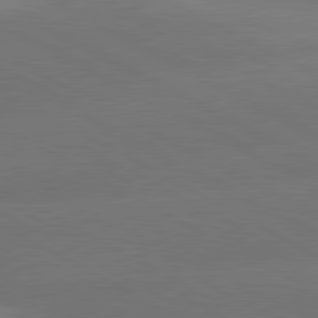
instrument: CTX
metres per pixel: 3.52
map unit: lApd
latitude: 80.7435
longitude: -147.0081
